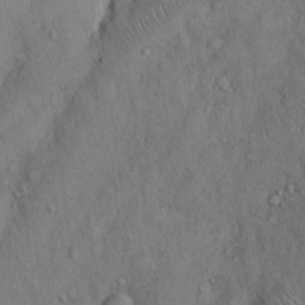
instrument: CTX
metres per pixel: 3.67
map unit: Hto
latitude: 14.2145
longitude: -58.3278
